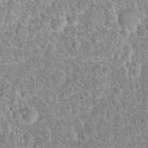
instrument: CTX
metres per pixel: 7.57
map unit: Hto
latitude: 19.4426
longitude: -42.8758
